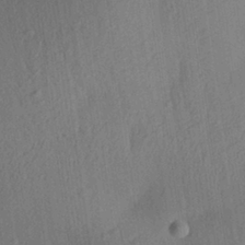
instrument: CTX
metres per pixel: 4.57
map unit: Aa
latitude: 27.7072
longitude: -141.6693
